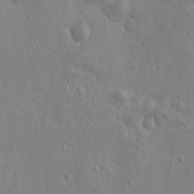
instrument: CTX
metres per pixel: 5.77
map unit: Htu
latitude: -3.5021
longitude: 156.6896
